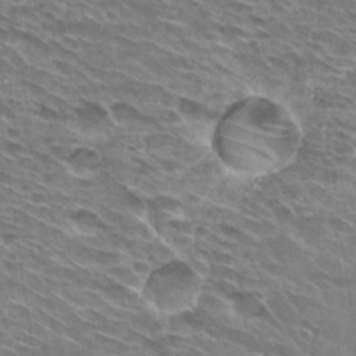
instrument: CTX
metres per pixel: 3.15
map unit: Hto
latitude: 29.9528
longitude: -42.7624
